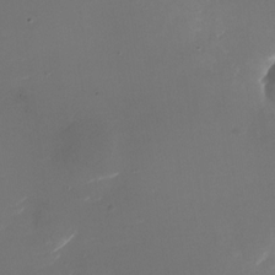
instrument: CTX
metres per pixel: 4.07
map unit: Nhu
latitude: -27.3509
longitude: -72.8191
